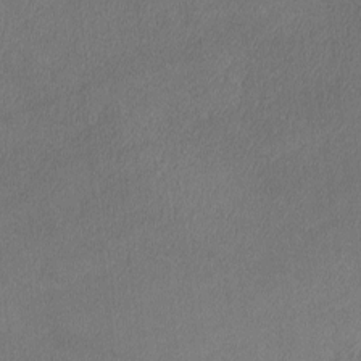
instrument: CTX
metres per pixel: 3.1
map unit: lHvf
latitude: -11.9367
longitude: -102.5168
